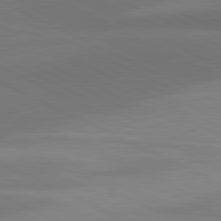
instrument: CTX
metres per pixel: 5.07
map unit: lApd
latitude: 81.2159
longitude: 138.0094
